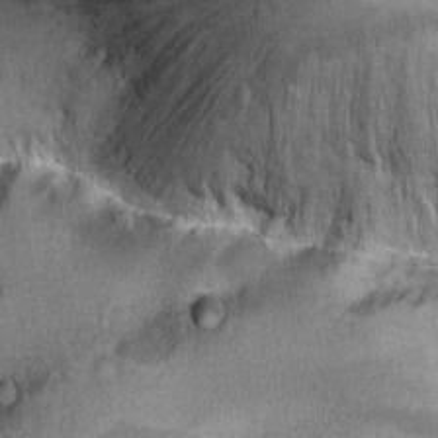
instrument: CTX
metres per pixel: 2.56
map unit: Hto
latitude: 11.6505
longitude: -36.0255
